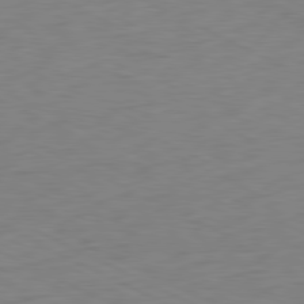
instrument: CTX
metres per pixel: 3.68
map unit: Ap
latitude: -81.0676
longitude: -61.2726
